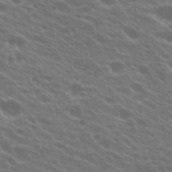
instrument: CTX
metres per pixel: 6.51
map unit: Hto
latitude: 23.8961
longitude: -37.7450
